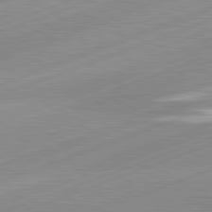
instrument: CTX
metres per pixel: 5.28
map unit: lApd
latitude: 81.3482
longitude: -156.0633
